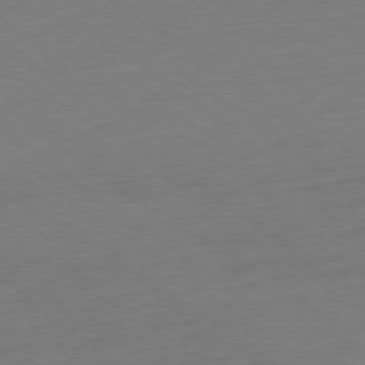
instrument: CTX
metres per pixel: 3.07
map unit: Ap
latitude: -78.9352
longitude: -68.5168
